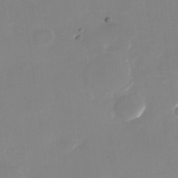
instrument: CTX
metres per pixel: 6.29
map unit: Nhu
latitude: -28.4251
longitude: -68.8002
